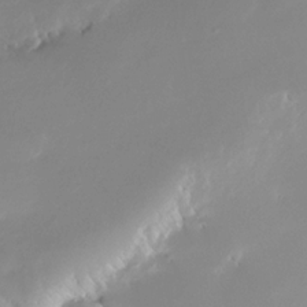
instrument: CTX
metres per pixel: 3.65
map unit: Nhe
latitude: -33.2754
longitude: -115.7827
